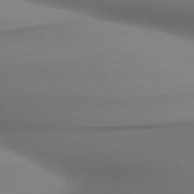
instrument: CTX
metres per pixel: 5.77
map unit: lApd
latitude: 79.9717
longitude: 179.5777
